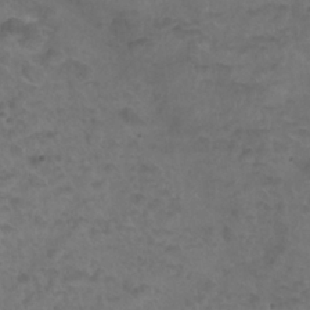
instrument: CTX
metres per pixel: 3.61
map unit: Nhu
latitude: 25.1403
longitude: -53.3104
